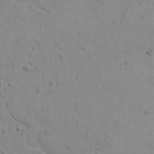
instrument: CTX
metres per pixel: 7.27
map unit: Ave
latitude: 18.8569
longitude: -132.8569
